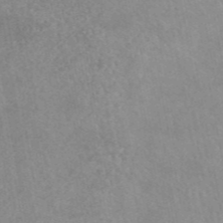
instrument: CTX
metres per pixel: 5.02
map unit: eAb
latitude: 45.2537
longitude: 124.5007
